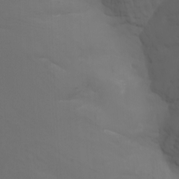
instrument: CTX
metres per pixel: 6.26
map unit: Nhu
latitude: -7.9745
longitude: -80.2145
